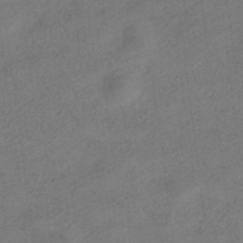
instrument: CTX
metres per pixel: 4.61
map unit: HNhu
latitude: -40.0661
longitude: 104.2172
